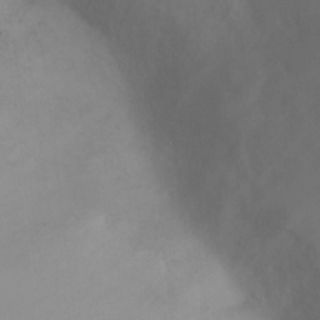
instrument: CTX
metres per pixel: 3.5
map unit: Ht
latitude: -4.4818
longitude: -27.9150
